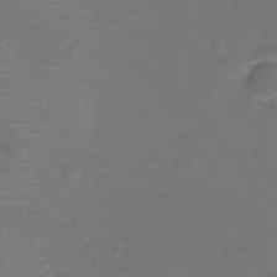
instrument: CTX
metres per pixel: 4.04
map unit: Ht
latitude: -9.0675
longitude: -24.6868
